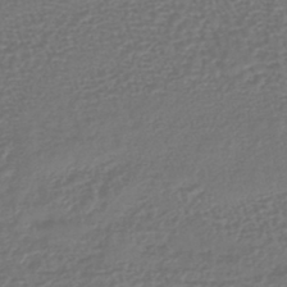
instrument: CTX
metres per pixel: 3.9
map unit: lHb
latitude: -43.4832
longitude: 81.3888
